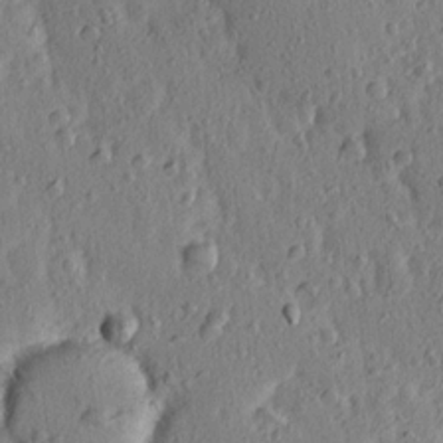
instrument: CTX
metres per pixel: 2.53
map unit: Ave
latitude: 16.0255
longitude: -105.0270
